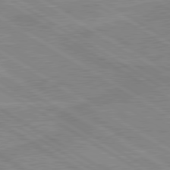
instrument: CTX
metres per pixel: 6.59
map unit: lApd
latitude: 80.0633
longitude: 169.0864
